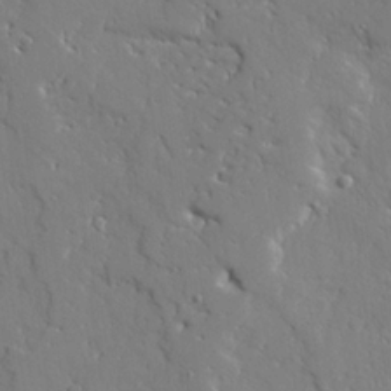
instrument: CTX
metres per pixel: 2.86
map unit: Ave
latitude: 23.7638
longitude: -129.8394
